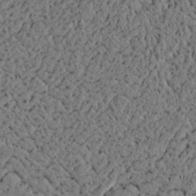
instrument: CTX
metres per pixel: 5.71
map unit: lAvf
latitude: 4.8380
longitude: 165.9745
